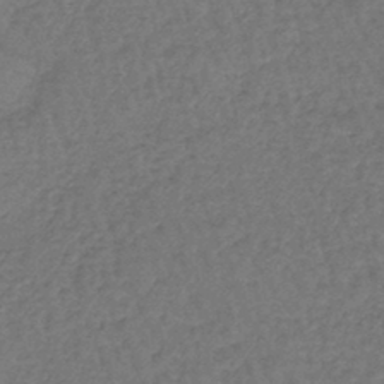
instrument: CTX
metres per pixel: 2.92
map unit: lHb
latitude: -43.3698
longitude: 66.5196
